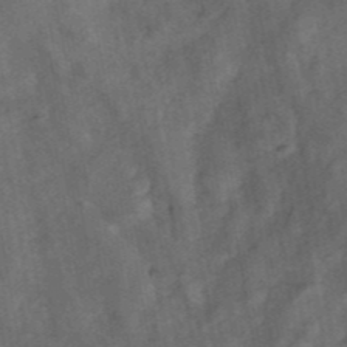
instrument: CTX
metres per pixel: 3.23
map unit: ANa
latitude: 42.8380
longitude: 16.5196
